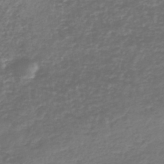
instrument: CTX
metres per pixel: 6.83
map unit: lHb
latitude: -44.5952
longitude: 67.8422
